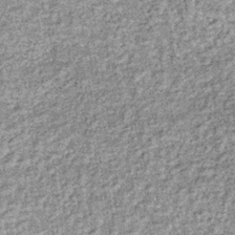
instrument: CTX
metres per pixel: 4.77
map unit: lHb
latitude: -36.1039
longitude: 66.4251
